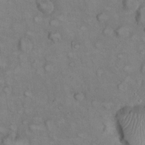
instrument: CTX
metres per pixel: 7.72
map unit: eHh
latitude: 22.3089
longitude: -60.3656
